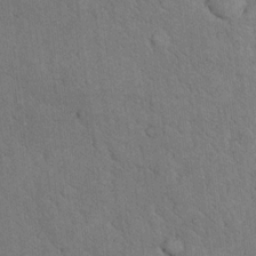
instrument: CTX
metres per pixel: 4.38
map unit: eHh
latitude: 17.9339
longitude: -63.1970
